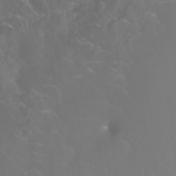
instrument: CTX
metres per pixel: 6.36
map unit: Htu
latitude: -13.2187
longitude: -45.7638
